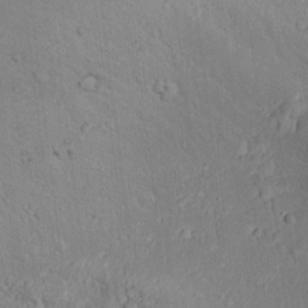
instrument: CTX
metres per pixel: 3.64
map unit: lAvf
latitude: 9.8961
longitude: 168.0472
